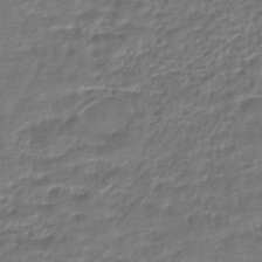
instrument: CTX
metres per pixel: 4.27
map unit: HNhu
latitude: -46.2172
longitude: 103.8611
